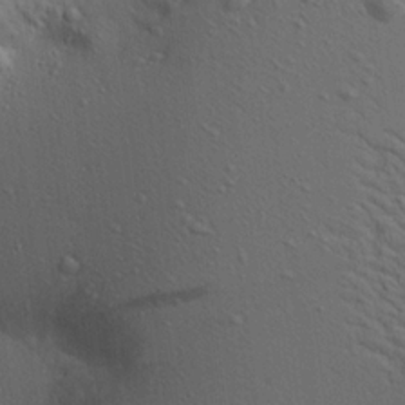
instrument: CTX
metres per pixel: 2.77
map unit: Aa
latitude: 19.4615
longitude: -141.2348
